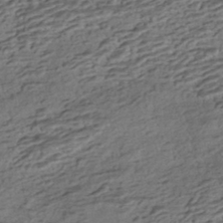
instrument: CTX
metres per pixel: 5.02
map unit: HNhu
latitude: -42.4817
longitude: 104.4629
